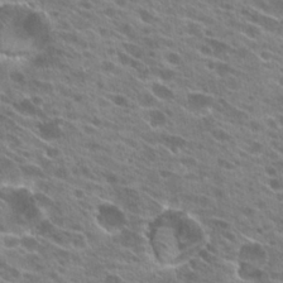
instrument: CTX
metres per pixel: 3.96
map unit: Hto
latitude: 24.6112
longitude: -41.7071
